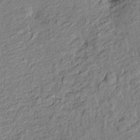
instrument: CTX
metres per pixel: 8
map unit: Htu
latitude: -8.7841
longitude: 177.7856
